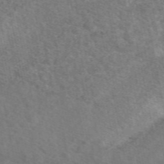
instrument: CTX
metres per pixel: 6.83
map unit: eAb
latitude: 49.6694
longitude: 119.7667
